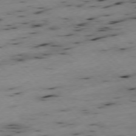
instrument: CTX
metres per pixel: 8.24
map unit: Ap
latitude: -77.1620
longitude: -60.3467
